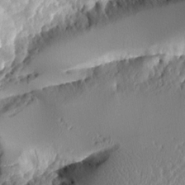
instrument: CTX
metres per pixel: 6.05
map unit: Aa
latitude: 11.2348
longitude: -126.6680
